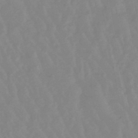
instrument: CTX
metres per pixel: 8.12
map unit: lHb
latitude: -48.3873
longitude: 78.6707
